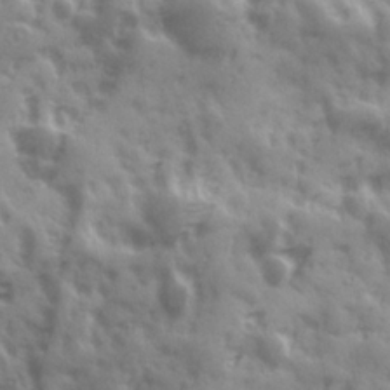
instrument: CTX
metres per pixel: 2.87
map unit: Ave
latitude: 19.2537
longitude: -132.0444
